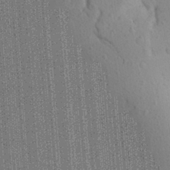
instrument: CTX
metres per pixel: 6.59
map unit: Aa
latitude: 27.9339
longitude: -147.2726
